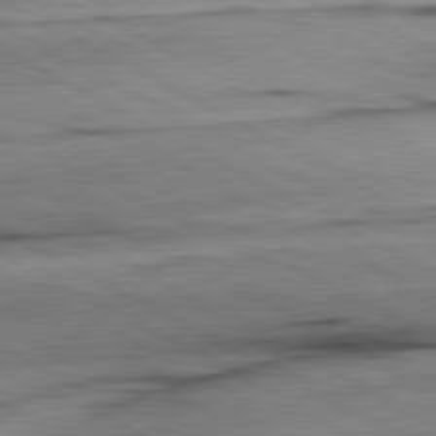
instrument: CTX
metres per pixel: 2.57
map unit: lApd
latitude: 80.6490
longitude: -157.5938
